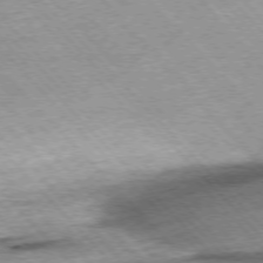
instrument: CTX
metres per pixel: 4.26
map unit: Hpe
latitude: -76.4818
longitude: -15.9717
